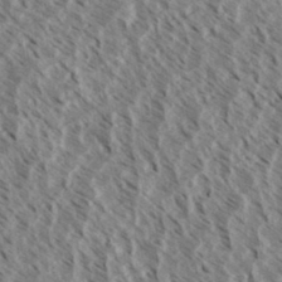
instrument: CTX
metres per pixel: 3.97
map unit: eHh
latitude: 34.3089
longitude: -140.0444
